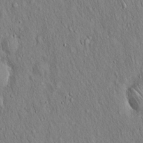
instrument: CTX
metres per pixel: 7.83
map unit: Hto
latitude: 16.1200
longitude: -58.4601
